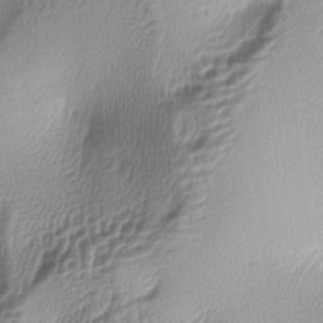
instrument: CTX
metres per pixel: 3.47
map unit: lAa
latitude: -5.4454
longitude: -123.2537
